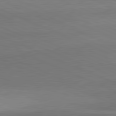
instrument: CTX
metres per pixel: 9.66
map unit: lApd
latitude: 81.7827
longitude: 149.6344
